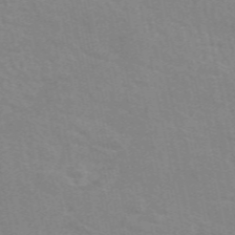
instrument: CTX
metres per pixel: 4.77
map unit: eAb
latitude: 50.8002
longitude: 111.6344
